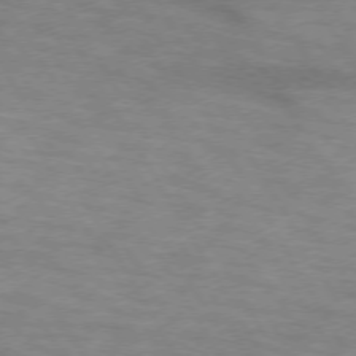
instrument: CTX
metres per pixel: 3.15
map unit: lApd
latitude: 73.4805
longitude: -55.9339
